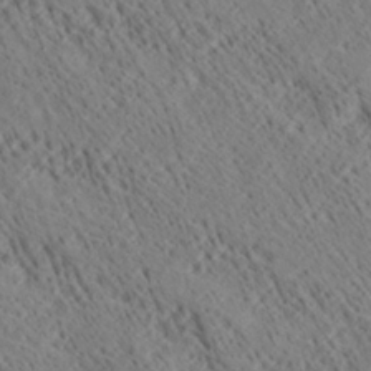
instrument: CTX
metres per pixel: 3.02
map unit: Ave
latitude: 20.8947
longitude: -139.9906
